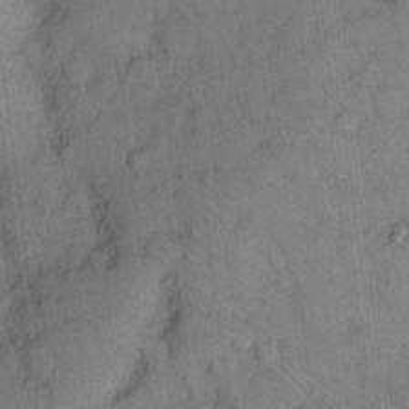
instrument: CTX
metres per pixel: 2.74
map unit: eHh
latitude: 13.0648
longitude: -62.5357
